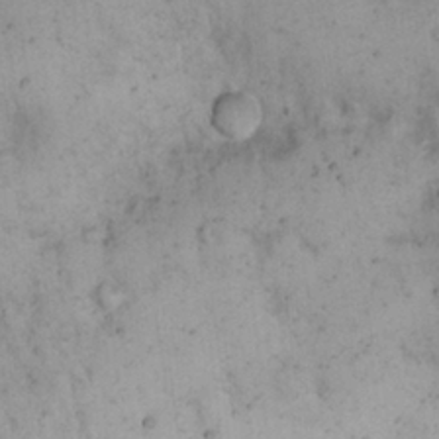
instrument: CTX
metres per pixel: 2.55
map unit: Hto
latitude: 12.7246
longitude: -60.7057
